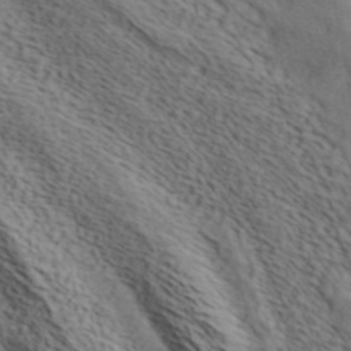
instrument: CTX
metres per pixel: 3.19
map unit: ANa
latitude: 41.7449
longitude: 55.4643
